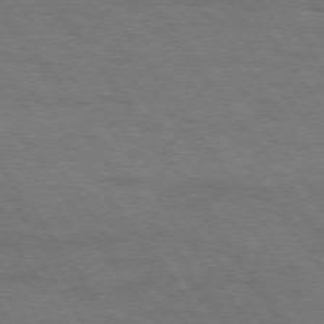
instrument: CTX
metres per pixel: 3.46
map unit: Hpe
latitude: 74.8947
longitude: -140.4034
